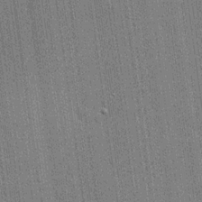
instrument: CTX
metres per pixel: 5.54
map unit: lHvf
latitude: 19.2726
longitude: 142.8596
